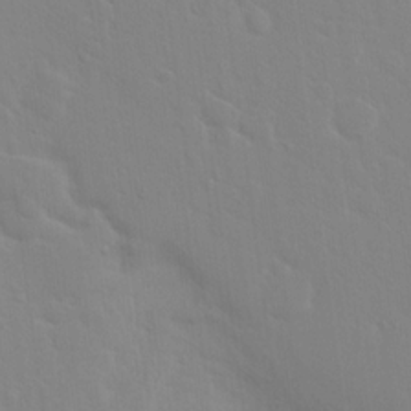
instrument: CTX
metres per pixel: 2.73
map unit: Hto
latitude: 17.1025
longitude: -39.6505
